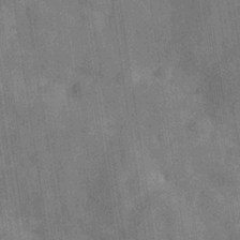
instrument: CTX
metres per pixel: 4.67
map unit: Hve
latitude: -29.3699
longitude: 92.4251
